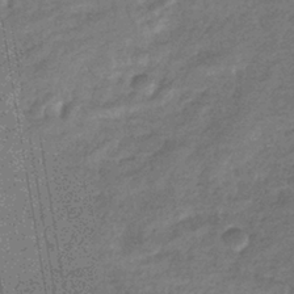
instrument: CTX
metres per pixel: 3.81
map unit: eHb
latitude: -37.3131
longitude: 80.3118
